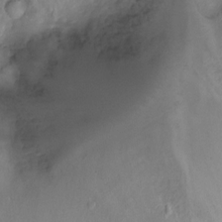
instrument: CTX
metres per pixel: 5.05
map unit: Ht
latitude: -10.2928
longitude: -20.0444
